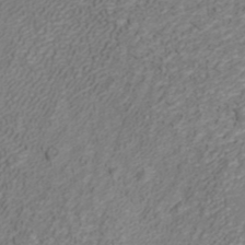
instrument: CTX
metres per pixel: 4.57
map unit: ANa
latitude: 41.7449
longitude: 27.8044
